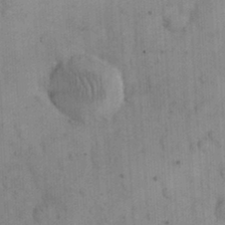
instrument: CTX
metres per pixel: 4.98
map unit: eHh
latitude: 25.1403
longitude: -65.3104
